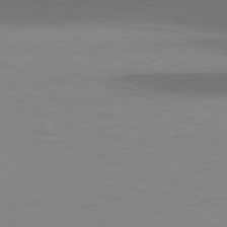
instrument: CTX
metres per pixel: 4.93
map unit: lApd
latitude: 78.7813
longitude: -47.9339
